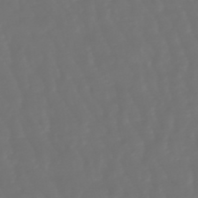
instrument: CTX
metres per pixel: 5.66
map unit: lHb
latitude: -47.6910
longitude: 79.8800
